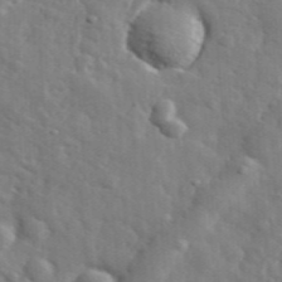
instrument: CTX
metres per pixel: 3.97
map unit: lHvf
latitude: 35.4993
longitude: -88.2145
